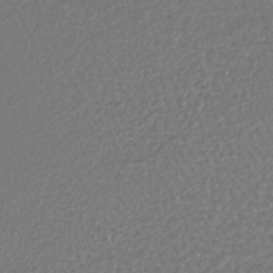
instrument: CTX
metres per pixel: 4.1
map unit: lHb
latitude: -42.1416
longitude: 72.1606
